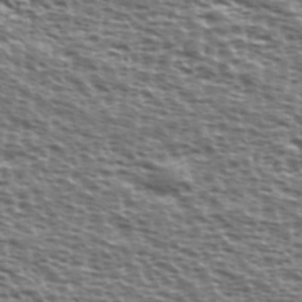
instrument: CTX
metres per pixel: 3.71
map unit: Ave
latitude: 38.2145
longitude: -112.8569
